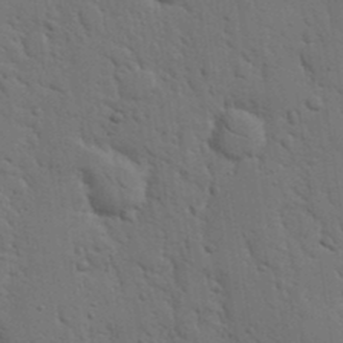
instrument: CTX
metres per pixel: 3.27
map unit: Nhu
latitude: 16.8380
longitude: -79.1970
